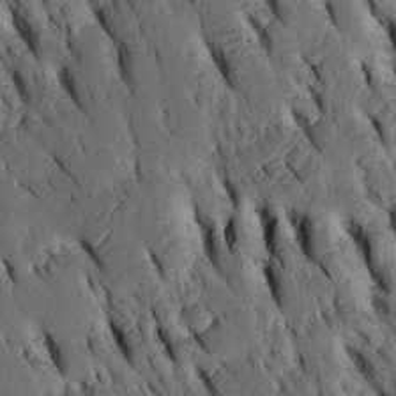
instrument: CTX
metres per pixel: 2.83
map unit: Htu
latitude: -3.1242
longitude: 151.2564
